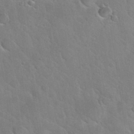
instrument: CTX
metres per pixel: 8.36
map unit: Nhu
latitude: 31.5371
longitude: -54.2144
